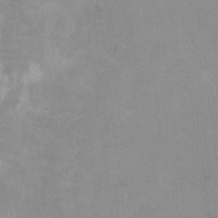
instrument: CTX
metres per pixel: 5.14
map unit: HNhu
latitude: -0.4818
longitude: -4.1767
